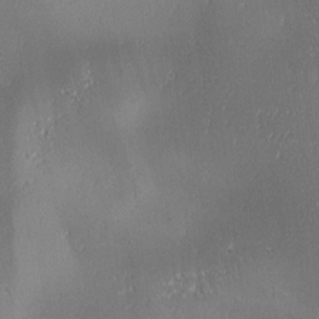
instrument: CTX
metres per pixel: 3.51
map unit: lAa
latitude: 1.3859
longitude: -116.5546
